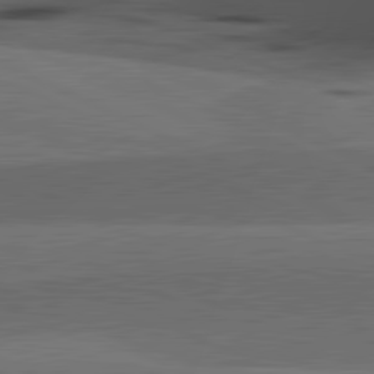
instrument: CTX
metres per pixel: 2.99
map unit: lApd
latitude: 81.8205
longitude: 127.1998
